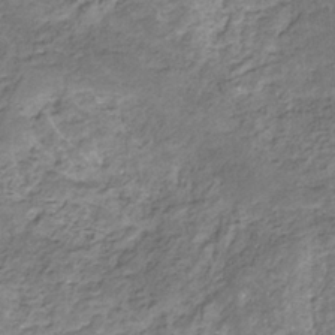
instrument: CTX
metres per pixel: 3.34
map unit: eHb
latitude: -31.1431
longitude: 68.8597
